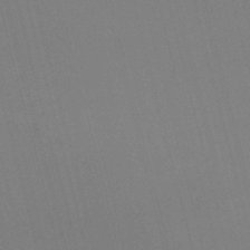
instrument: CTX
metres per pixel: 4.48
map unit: lHb
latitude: -47.8422
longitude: 60.9164
